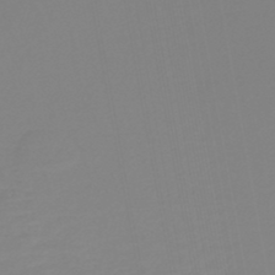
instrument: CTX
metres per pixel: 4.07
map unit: HNb
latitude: -45.2754
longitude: 55.4832
